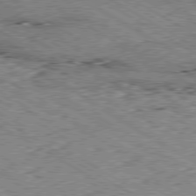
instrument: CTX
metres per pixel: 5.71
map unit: Ap
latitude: -80.2173
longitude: -50.7624
